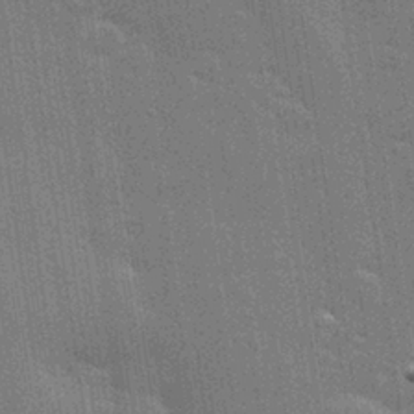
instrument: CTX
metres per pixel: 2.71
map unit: Hve
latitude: 28.4034
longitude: -93.1403
